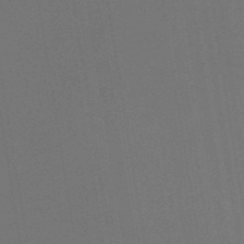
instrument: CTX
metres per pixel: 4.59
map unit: ANa
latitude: 43.3671
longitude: 28.2173
